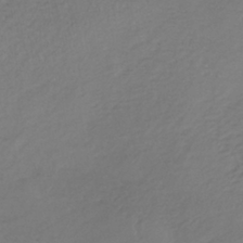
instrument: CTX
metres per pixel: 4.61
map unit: lHb
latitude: -38.5763
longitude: 63.7099
